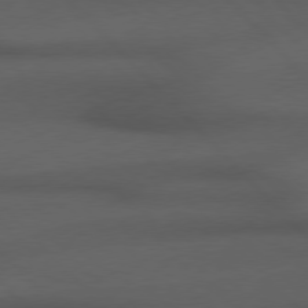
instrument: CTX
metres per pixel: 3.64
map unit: Hpe
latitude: 77.0458
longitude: -155.8205
